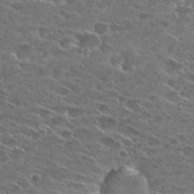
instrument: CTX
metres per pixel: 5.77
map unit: Hto
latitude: 27.3293
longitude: -46.4412
